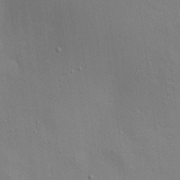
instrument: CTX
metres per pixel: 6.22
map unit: Aa
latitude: 19.6505
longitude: -141.0080
